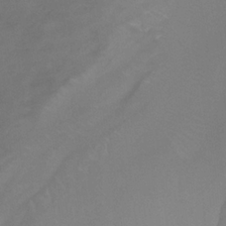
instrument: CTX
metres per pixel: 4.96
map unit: Nhu
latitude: -14.1228
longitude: -58.4790
